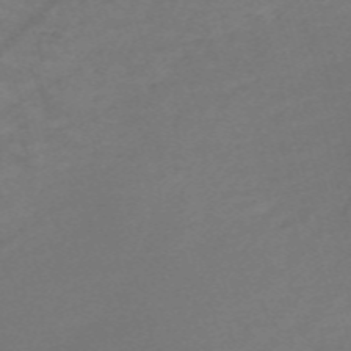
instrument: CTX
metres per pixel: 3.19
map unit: Nve
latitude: -59.6532
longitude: 59.4643
